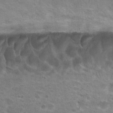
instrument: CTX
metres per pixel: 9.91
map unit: Hto
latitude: 28.4223
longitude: -47.1781
